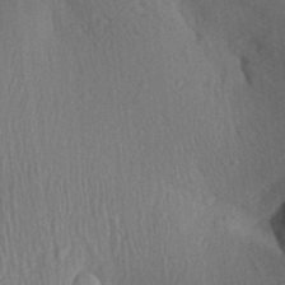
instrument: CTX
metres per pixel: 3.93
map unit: Aa
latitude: 28.8947
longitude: -138.5924
